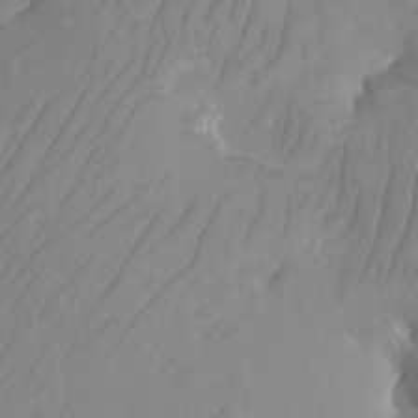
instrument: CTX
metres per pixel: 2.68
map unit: Aa
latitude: -12.6708
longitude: -67.8016
